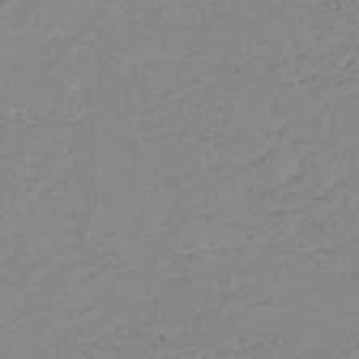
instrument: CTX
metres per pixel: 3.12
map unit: HNb
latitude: -51.3321
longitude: -51.9528
